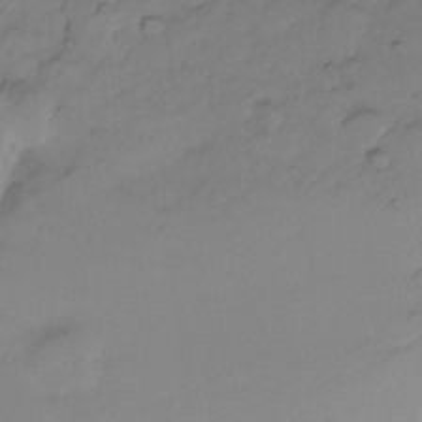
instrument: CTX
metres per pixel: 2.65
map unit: Ht
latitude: -8.5385
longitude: -36.2334
